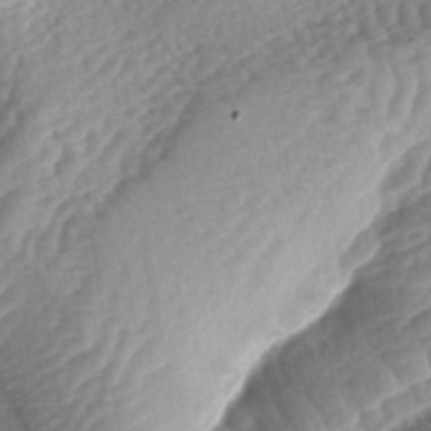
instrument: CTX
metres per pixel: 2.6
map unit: lAa
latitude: -4.5762
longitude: -127.0270
